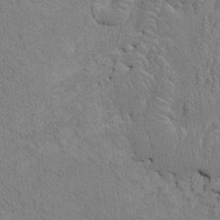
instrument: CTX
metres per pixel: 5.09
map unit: HNhu
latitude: 5.1214
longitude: 7.5588
